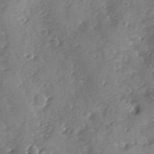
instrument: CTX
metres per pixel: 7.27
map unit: Ave
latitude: -8.9919
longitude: -117.7261
